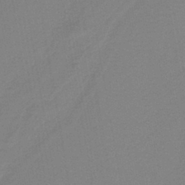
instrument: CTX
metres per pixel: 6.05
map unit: HNb
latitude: -41.2565
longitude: 51.3132
